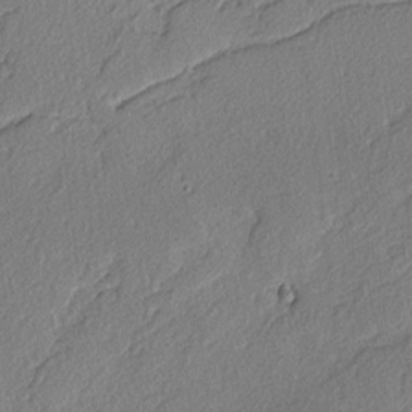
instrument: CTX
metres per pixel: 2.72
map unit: lAvf
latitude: -4.1228
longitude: -108.9324
